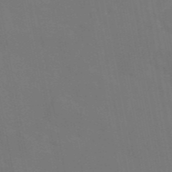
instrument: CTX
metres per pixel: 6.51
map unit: eAb
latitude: 46.5546
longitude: 121.4265
